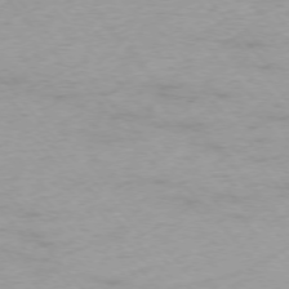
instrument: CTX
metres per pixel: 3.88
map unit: Ap
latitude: -76.0472
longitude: -88.2523
